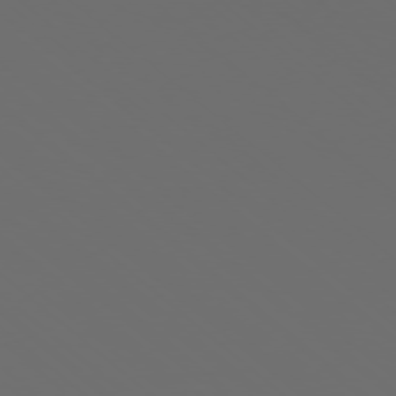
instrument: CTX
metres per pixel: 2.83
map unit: Ap
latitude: -77.3510
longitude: -81.1781
